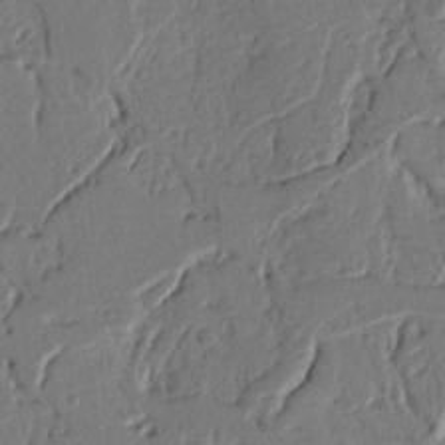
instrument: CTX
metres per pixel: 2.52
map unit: Nhu
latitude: 15.3482
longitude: -78.5735
